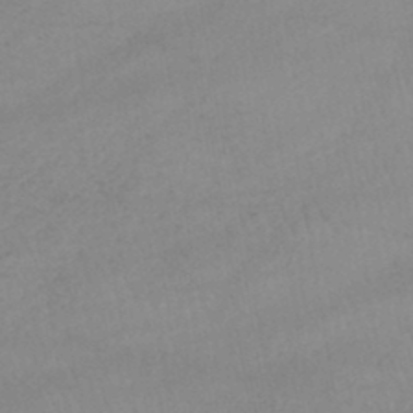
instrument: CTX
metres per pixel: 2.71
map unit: lHb
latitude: -44.5007
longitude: 67.2376
